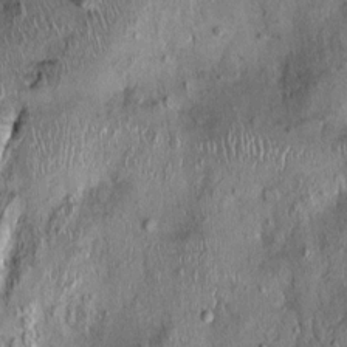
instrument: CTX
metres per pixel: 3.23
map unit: Nhu
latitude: -0.0472
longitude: -14.8002
